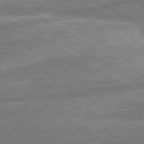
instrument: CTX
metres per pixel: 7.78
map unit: lApd
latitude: 80.7435
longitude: -170.3656
